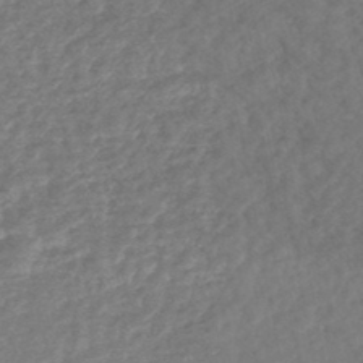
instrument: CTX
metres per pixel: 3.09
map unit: HNhu
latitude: -48.1417
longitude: 97.1053
